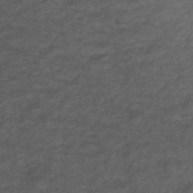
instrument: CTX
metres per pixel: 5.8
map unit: ANa
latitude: 39.4048
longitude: 23.4455
